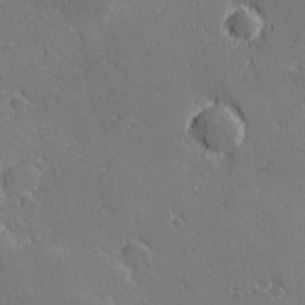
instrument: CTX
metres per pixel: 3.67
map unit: lHvf
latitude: 27.0270
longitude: 142.1794
